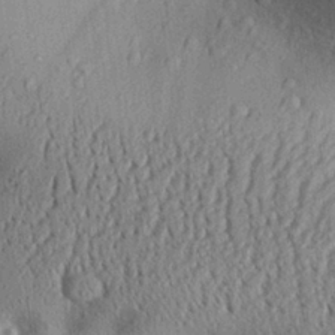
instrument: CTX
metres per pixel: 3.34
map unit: Aa
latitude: 28.6301
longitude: -131.4994
